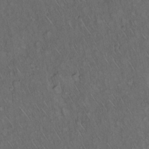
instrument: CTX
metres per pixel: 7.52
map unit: Hto
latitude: 15.7639
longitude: -56.8946
